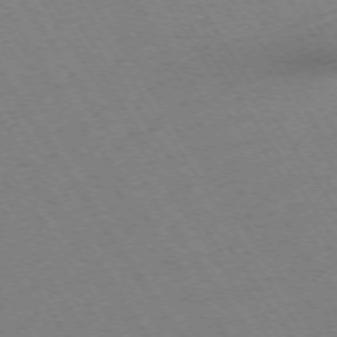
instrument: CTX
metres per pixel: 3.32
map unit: Ap
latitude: -73.2943
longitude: -71.2159
